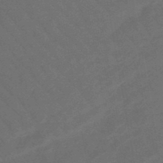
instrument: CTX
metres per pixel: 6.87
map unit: lHb
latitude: -47.9178
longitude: 82.2172
